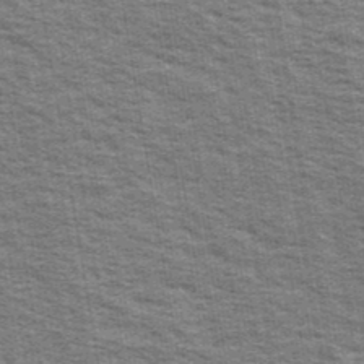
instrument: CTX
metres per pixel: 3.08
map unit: Ave
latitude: 40.0633
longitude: -109.1214
